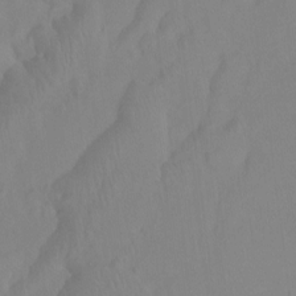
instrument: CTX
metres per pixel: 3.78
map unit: Ht
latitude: -15.5777
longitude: -43.0836
